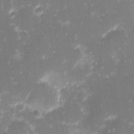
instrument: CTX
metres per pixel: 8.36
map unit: eHh
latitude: -2.3684
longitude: -86.4979
